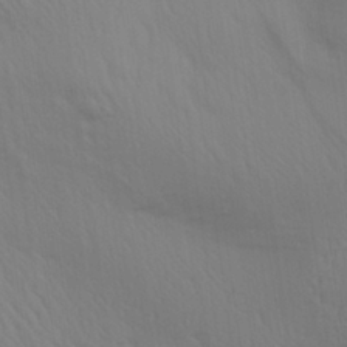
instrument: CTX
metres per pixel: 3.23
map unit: Aa
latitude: 29.5749
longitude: -135.1214
